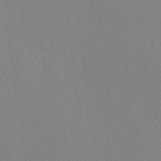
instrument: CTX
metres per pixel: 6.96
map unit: Htu
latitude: -7.1431
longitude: -67.0836
